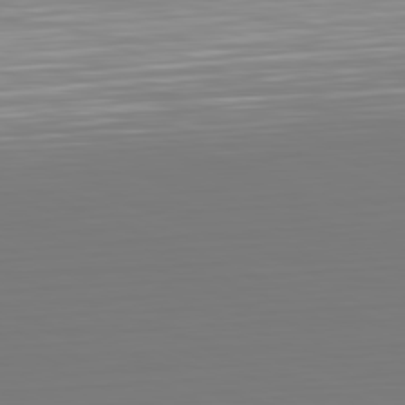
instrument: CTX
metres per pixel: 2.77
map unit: Hpe
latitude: -82.0472
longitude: 7.6910
